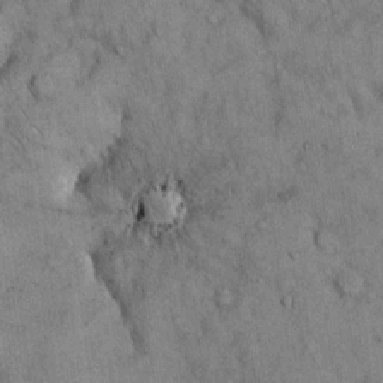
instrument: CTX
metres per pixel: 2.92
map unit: Hto
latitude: 12.7435
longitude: -60.2333
